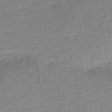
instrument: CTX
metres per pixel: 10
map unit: HNb
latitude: -50.4818
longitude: -49.9528
